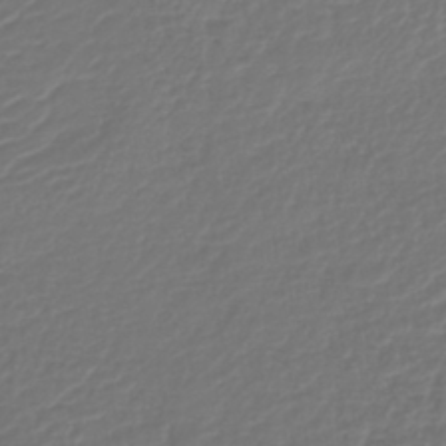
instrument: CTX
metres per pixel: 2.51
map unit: lHb
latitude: -43.1053
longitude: 77.0109
